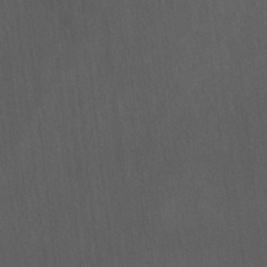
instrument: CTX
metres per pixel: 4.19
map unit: Ave
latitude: 22.5357
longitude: -136.5168
